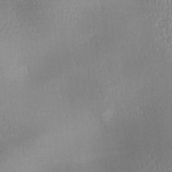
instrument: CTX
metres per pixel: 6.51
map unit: lAa
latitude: 0.5168
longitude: -116.5735
